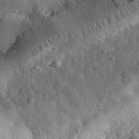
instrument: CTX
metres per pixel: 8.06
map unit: eHh
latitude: 33.6127
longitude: -80.1956
